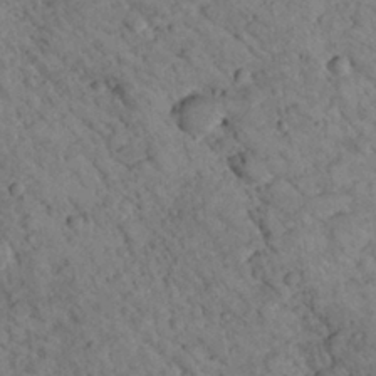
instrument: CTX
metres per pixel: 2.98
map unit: lHvf
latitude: 13.7261
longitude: 178.7463
